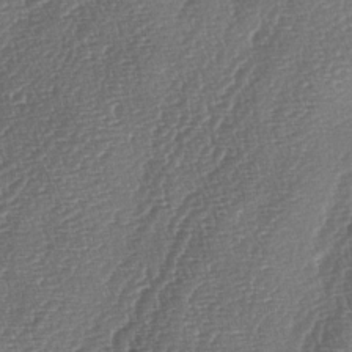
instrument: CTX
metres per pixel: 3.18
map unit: lAa
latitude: -4.7652
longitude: -129.1970
